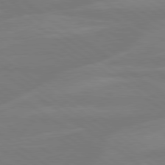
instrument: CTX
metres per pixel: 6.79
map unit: Hpe
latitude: 79.2726
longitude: -125.2159
